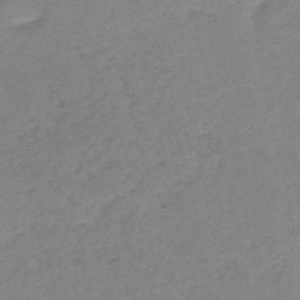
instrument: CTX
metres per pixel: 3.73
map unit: HNb
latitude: -52.6518
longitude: -42.6680
